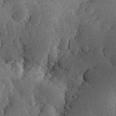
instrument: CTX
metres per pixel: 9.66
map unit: lHvf
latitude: 18.0633
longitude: -114.1388
